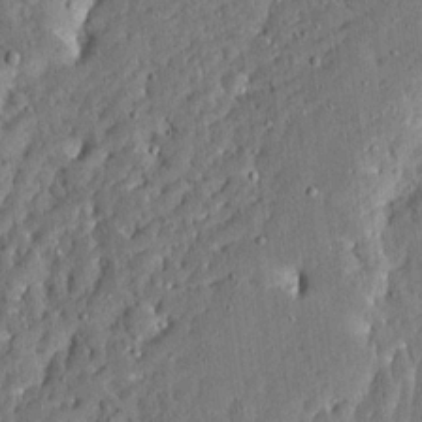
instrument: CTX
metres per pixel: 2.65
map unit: Ave
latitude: 13.3671
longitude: -137.1970
